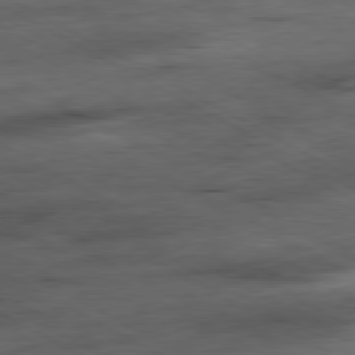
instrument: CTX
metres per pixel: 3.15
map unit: Ap
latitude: -80.8597
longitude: -83.9717
